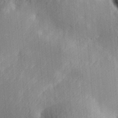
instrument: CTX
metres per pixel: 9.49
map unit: Hve
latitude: 31.5371
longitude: 148.9353
